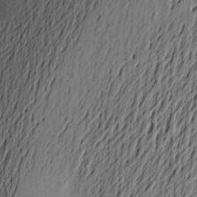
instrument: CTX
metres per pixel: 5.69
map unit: Aa
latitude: 22.7435
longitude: -149.2726
